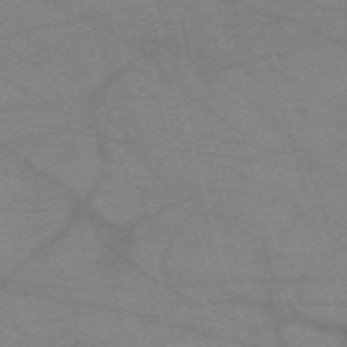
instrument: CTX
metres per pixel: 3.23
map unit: eHh
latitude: -61.0109
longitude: 54.4062
